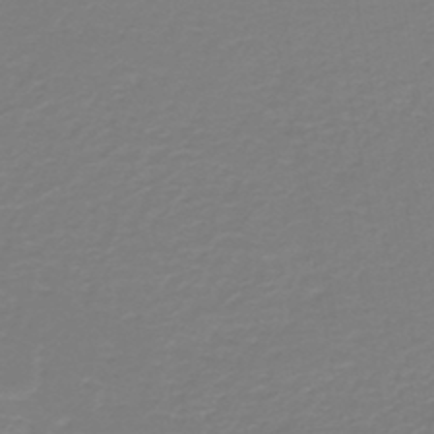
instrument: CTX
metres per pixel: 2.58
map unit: HNb
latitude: -45.8800
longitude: 53.5210
